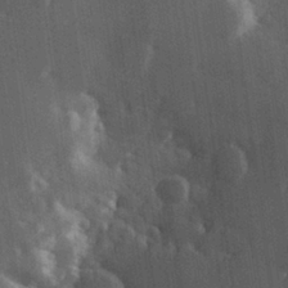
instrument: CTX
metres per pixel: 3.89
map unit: Hve
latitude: 27.0459
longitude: 147.5399
